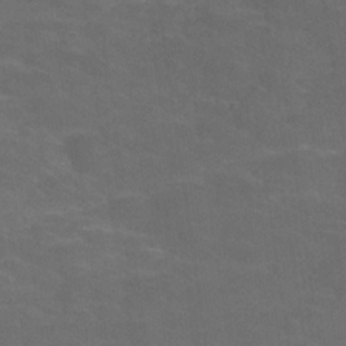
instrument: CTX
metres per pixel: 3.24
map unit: Hve
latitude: -30.4062
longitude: 95.1053
